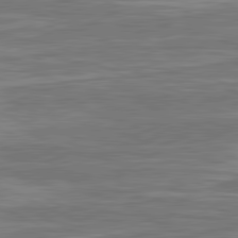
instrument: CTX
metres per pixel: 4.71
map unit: lApd
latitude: 81.2348
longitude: -175.3293
